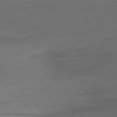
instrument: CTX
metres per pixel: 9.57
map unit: Ap
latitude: -77.3321
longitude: -71.2537
